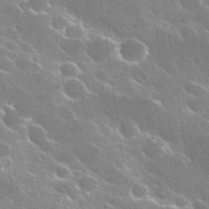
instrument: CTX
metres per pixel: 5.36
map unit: Hto
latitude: 29.8205
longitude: -43.5371
